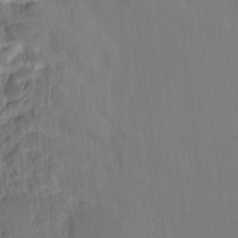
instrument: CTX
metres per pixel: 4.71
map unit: Hto
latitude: -12.5196
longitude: -39.4993
